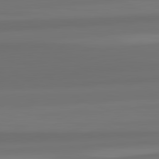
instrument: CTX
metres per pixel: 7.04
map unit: lApd
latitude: 82.2711
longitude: -173.4048
